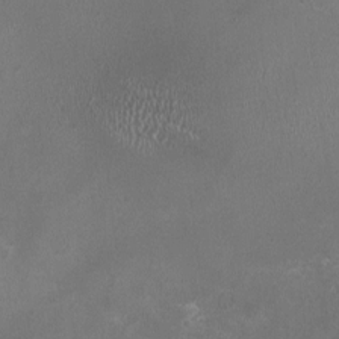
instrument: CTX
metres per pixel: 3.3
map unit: HNhu
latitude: -2.2550
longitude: -0.1389
